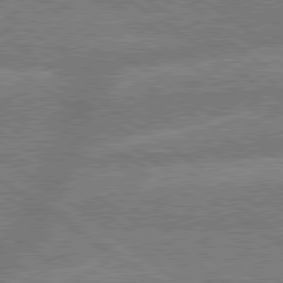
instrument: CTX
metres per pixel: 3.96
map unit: lApd
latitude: 79.4616
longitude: -161.3481
